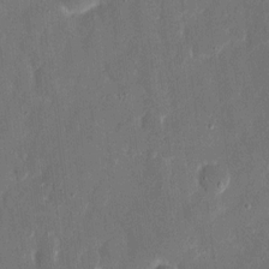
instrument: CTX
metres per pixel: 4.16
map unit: eHh
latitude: 8.0633
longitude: -69.4804
